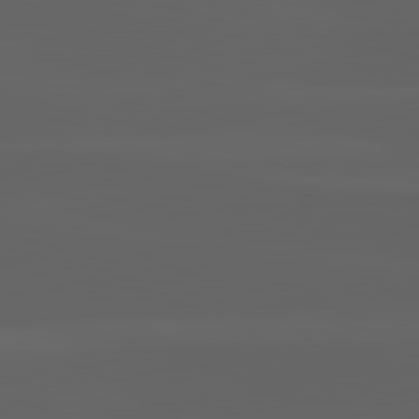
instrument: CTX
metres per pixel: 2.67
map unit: lApd
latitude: 82.8569
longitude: -134.7246
